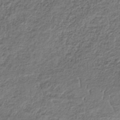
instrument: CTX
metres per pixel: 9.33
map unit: HNb
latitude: -32.1606
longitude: 62.7652
